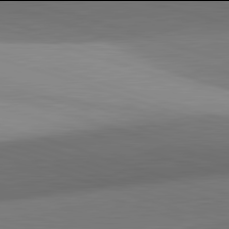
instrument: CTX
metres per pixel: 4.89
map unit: lApd
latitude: 81.9906
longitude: 134.9542
